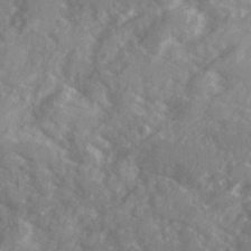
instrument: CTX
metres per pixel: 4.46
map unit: Ave
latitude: 19.9528
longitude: -130.3846
